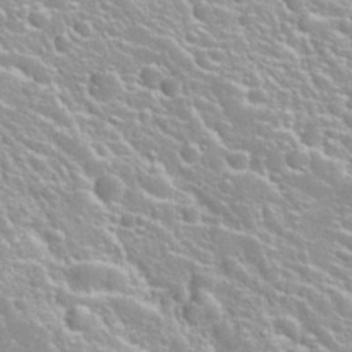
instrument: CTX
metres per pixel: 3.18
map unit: Nhu
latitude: 28.2900
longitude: -51.5560
